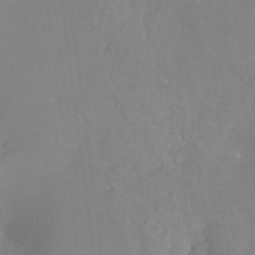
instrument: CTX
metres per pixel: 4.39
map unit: Hto
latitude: -13.9745
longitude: -41.8394
